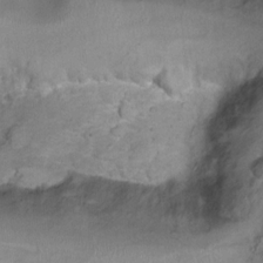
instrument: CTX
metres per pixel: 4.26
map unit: Ht
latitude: 5.6127
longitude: -36.4979
